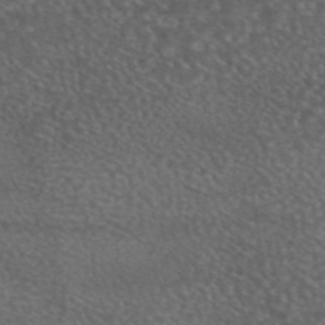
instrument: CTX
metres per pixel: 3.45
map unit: eAb
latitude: 45.5749
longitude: 114.5385
